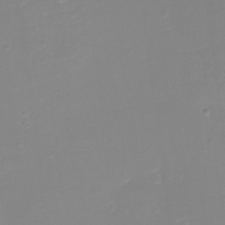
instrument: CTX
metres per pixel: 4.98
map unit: eHh
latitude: -4.0472
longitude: -76.6679
